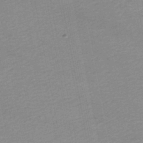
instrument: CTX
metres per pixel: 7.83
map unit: HNb
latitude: -48.1228
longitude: 58.2739
